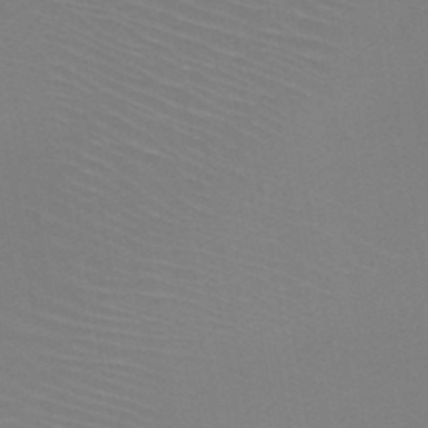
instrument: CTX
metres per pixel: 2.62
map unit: HNb
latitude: -47.1620
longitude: -43.7261
